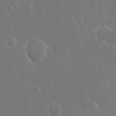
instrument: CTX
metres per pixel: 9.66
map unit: eHh
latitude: 15.5183
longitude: -72.2334
